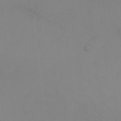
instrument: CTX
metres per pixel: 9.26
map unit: eHh
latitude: -9.7666
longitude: -67.6316
